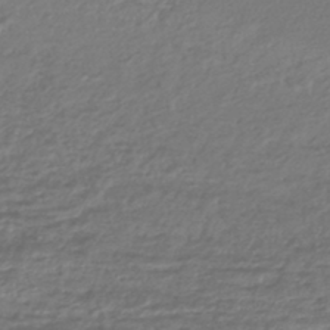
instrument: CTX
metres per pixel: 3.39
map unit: lHb
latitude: -43.5588
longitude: 70.6896
